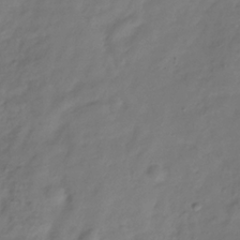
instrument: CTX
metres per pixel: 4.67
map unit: Hve
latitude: -33.6344
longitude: 90.3496
